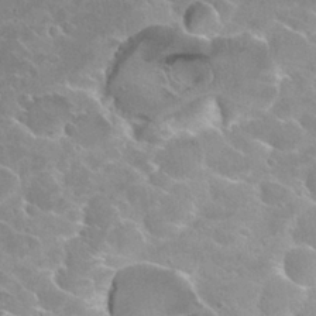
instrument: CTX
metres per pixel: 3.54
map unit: Hto
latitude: 26.6113
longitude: -40.3845
